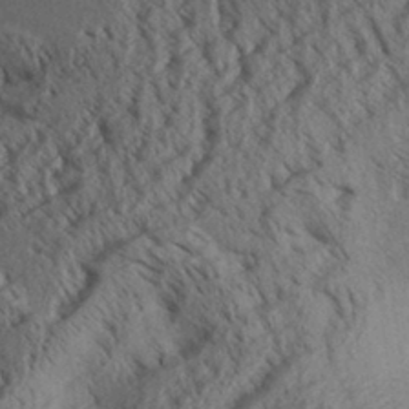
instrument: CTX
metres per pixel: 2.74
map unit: Aa
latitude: 31.8584
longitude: -138.3278
